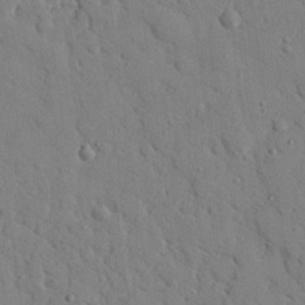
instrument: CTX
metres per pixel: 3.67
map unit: eHh
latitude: 26.7246
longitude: -77.5560
